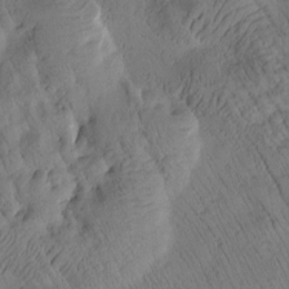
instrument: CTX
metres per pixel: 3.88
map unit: Htu
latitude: 2.7246
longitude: 178.0283
